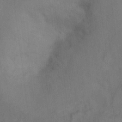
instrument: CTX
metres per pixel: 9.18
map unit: Hto
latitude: 6.3467
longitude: -37.5560
